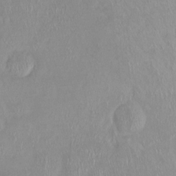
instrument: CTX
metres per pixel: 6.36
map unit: Ht
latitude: -14.6897
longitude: -44.3467
